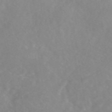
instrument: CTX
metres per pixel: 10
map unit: eAb
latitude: 45.2726
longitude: 126.6518
